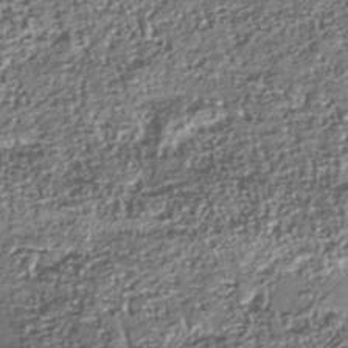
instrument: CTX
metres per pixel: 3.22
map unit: Nhu
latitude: -41.0675
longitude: -86.0255
